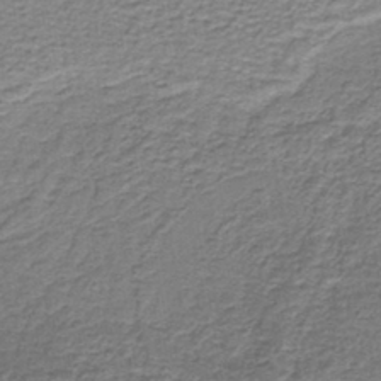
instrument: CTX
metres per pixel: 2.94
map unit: lHb
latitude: -40.4062
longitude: 62.3117
